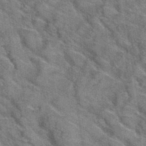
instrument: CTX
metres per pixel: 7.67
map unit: Hto
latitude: 39.6883
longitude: -43.0647
